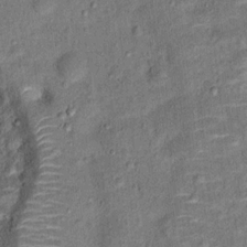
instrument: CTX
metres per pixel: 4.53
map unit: Ht
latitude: 11.7450
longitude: -39.9906
